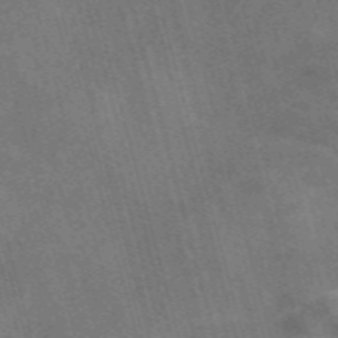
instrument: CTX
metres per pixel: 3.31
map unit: Nve
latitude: -59.1998
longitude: 65.5966
